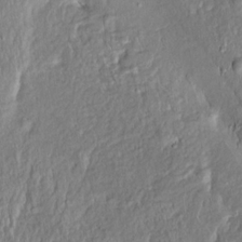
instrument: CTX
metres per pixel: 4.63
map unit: Htu
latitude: -5.5021
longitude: 153.7666
